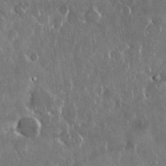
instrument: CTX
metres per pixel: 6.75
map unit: Nhu
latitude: 29.1025
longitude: -62.4601
